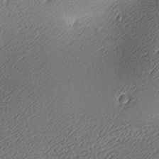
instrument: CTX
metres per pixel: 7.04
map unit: lAa
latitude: -9.9556
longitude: -126.6113
